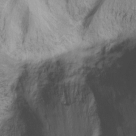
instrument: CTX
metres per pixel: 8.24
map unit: Ht
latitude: -15.2376
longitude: -41.9150
